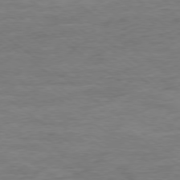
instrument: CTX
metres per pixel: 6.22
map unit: Ap
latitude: -78.8975
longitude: -102.1389
